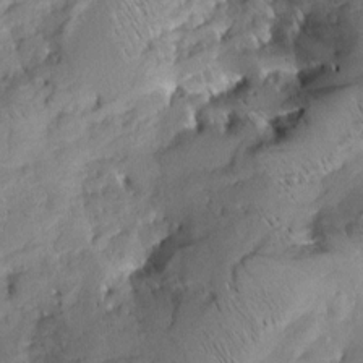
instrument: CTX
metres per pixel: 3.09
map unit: Aa
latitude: 8.6869
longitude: -142.6113
